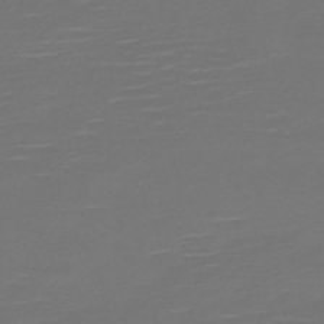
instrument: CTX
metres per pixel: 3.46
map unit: HNb
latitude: -47.7477
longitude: -44.6112
